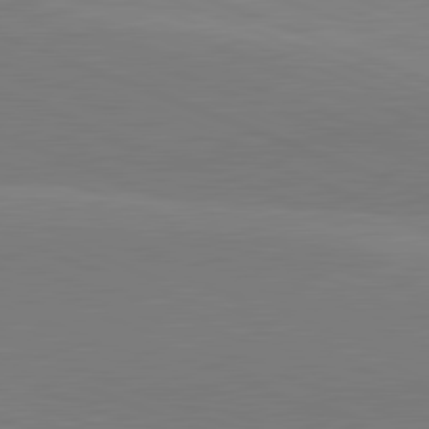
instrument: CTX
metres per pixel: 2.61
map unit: lApd
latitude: 82.0444
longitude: 137.0486
